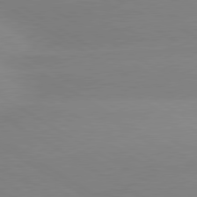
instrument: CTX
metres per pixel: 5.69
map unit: lApd
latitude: 80.1011
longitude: -152.7247
